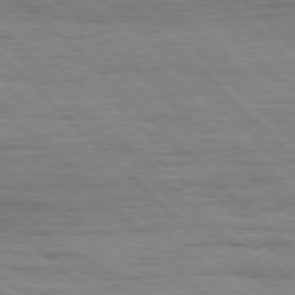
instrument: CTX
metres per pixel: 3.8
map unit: Hpe
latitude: 77.0080
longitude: -127.4616
